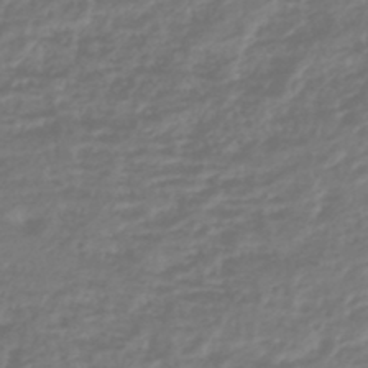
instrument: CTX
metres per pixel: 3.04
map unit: HNhu
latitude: -45.6155
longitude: 98.6707
